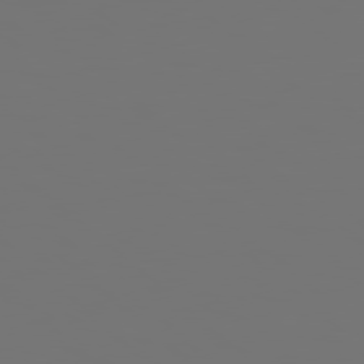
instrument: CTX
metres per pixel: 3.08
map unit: Hpe
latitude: 78.3090
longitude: 174.8407
